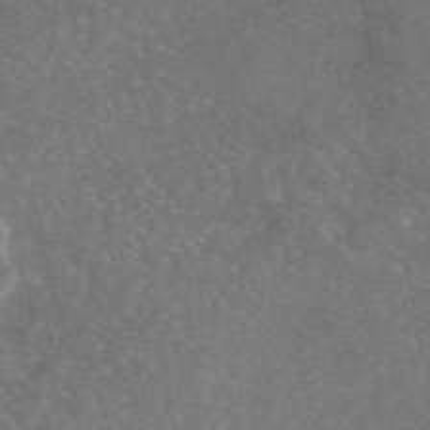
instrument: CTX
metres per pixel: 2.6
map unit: eAb
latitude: 46.6302
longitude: 106.6897
